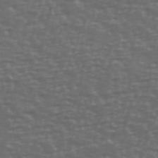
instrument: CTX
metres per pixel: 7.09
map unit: Ave
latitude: 39.5560
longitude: -114.1199
